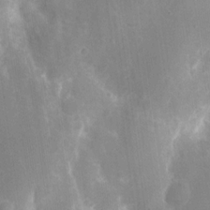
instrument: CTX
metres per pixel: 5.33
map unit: eHh
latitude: 8.3090
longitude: -70.9136
